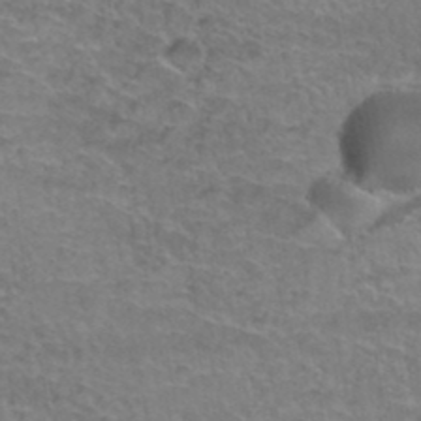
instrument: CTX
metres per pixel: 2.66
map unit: Hto
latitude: 37.3293
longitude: -42.2523
